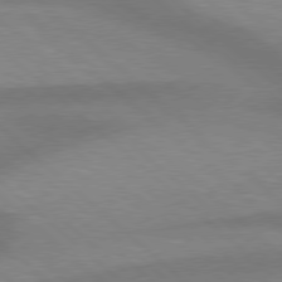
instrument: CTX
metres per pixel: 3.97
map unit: Hpe
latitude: 78.0633
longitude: -157.1781
